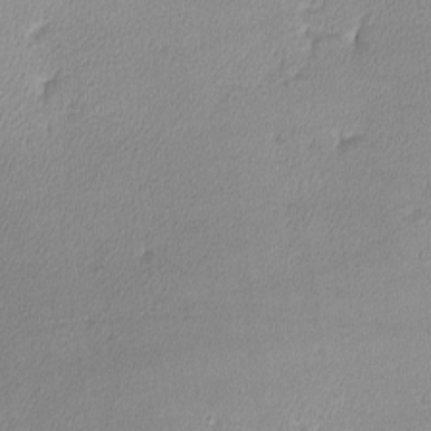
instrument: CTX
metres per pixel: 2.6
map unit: lHvf
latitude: -12.7085
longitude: -101.1970
